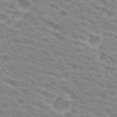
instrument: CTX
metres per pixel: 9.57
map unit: Hto
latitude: 25.5560
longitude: -42.1389
